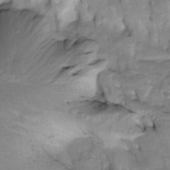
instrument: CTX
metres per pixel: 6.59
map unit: Htu
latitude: -4.5762
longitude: 150.2172
